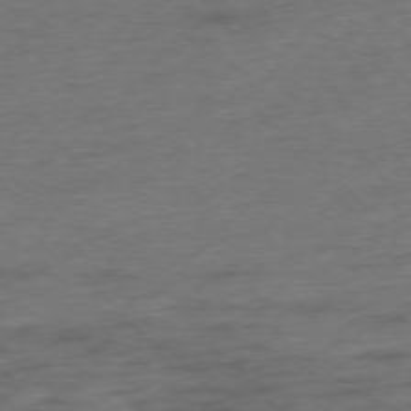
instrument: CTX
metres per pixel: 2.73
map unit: Hpe
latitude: -76.5196
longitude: -11.8583
